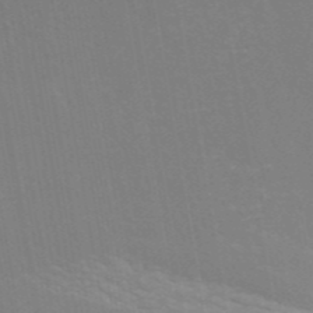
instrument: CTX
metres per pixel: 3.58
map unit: ANa
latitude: 44.1955
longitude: 27.9367
